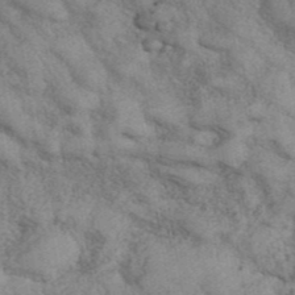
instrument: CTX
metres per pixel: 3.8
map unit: ANa
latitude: 42.5168
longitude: 52.3873
